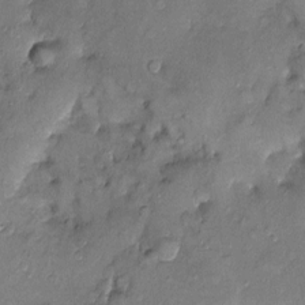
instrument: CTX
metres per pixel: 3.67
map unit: Htu
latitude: -5.5021
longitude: 157.9178
